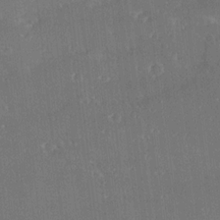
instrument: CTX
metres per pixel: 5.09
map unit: Ave
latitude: 18.5734
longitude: -137.4616
